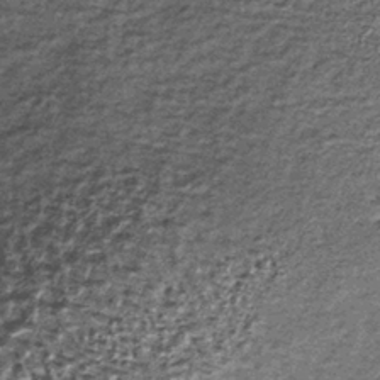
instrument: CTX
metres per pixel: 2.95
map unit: lHb
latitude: -38.3117
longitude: 66.3873
